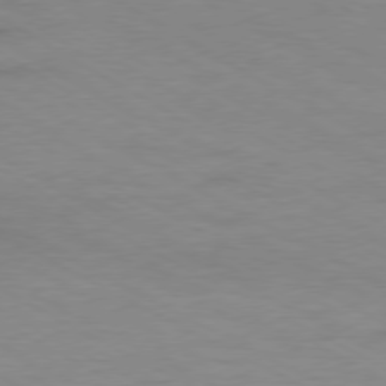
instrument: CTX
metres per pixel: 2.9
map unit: Ap
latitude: -76.4629
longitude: -76.3656
